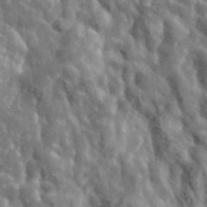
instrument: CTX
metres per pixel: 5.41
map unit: lHvf
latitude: 37.2915
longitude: -88.1011
